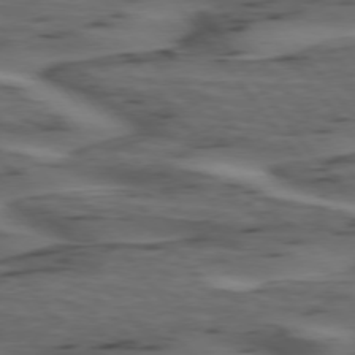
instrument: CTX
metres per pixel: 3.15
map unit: lApd
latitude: 74.7435
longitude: -70.8002
